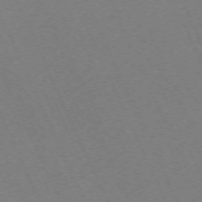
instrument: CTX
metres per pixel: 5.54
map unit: Hpe
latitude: -71.2754
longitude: 12.3306
